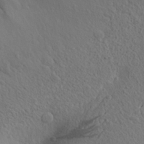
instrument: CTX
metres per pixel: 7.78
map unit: Aa
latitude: 27.8583
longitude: -143.2915
